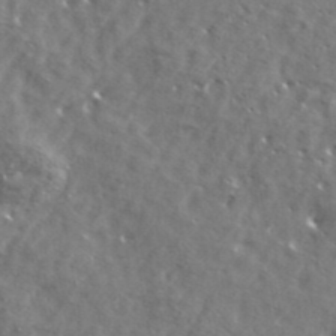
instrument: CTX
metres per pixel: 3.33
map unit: ANa
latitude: 41.7827
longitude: -86.9702
